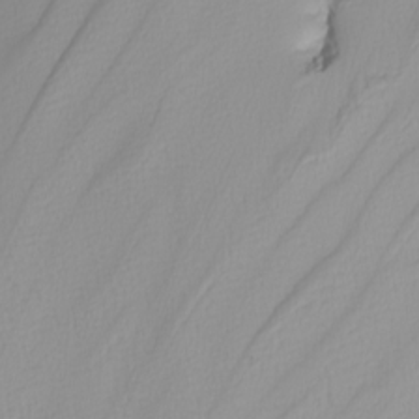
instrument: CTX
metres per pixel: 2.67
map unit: Nhu
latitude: -4.0094
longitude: -88.8758
